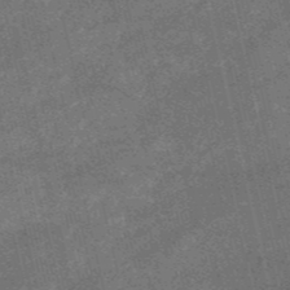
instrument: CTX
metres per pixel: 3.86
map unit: HNb
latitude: -52.6518
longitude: -40.3089
